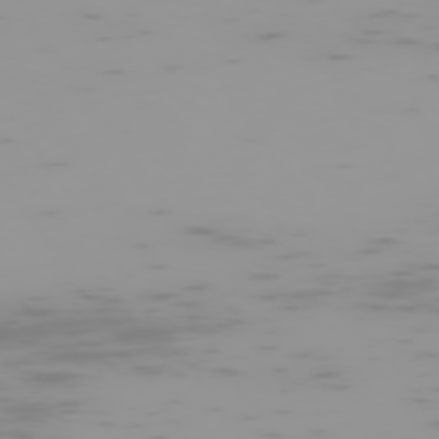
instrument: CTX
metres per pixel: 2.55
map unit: Hpe
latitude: -74.7464
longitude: 6.7463
